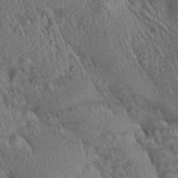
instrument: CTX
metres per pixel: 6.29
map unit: Aa
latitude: 27.4804
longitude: -137.3104
